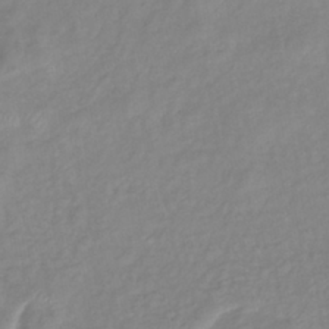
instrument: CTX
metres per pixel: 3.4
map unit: eHb
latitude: -40.4818
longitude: 80.9731
